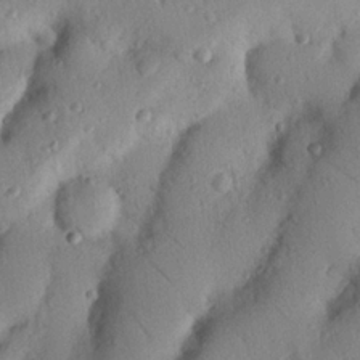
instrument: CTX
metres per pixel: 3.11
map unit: Nhu
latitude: 20.1578
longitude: -76.9324
